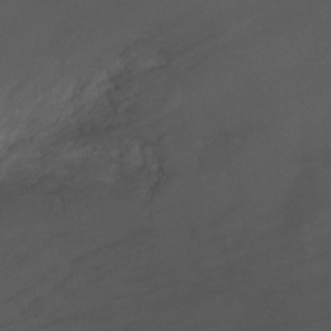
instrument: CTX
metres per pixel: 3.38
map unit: Ht
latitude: -2.6518
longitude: -18.5734
